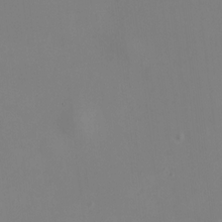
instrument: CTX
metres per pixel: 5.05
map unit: HNhu
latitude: 9.7261
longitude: 11.8422
